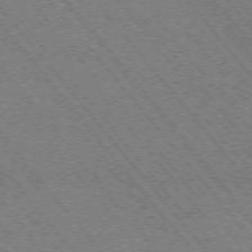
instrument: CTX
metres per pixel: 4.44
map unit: Hpe
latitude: -75.5966
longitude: -13.1214
